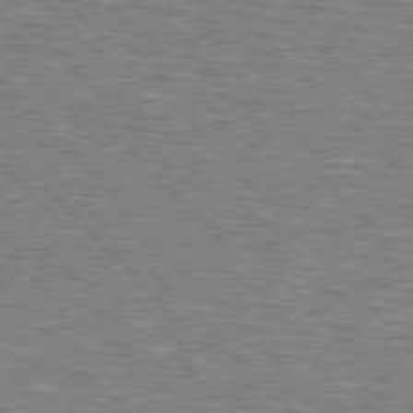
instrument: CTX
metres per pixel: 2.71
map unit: lApd
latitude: 76.5356
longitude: -81.6883
